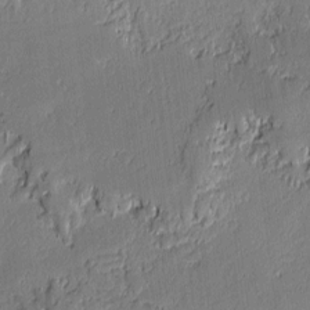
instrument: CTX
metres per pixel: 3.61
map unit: lAvf
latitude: -1.2565
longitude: -107.3482
